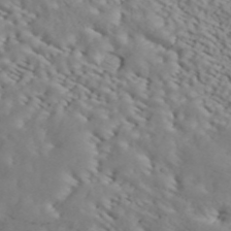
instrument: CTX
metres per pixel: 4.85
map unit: ANa
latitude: 43.8206
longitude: 45.1053
